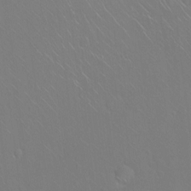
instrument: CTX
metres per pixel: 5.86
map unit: Ht
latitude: -7.8611
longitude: -37.7072
